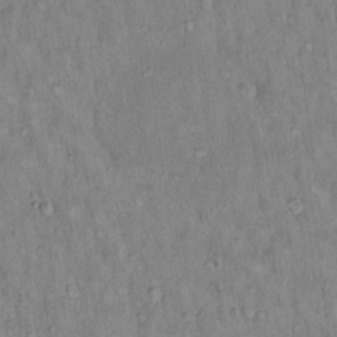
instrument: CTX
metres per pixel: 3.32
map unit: Hto
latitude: 14.9703
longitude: -59.3293
